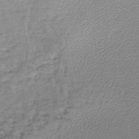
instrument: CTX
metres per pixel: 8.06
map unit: lHb
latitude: -45.0109
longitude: 61.9367
